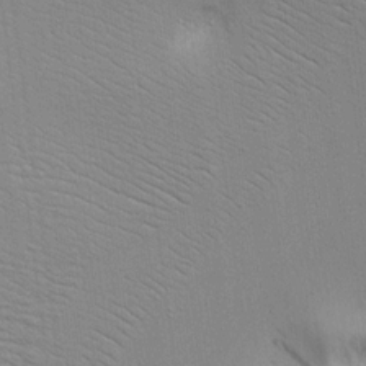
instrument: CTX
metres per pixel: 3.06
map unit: Aa
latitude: 18.7246
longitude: -141.4993
